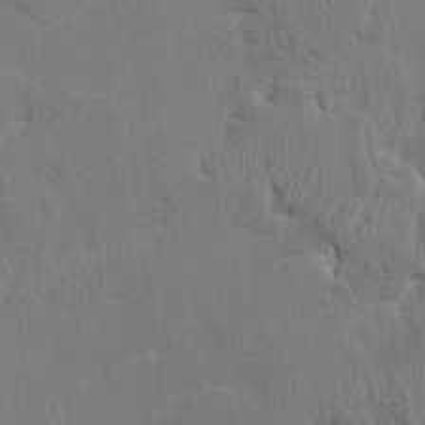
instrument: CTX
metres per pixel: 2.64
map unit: HNhu
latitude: 3.0269
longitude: -6.7246
